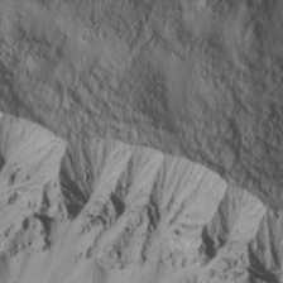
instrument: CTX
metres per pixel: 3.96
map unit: lAvf
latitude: 7.7827
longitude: 166.1984
